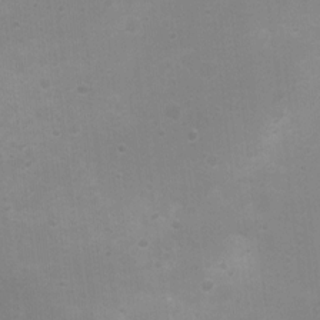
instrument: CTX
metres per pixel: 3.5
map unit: Nhu
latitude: 3.7071
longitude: -25.8016
